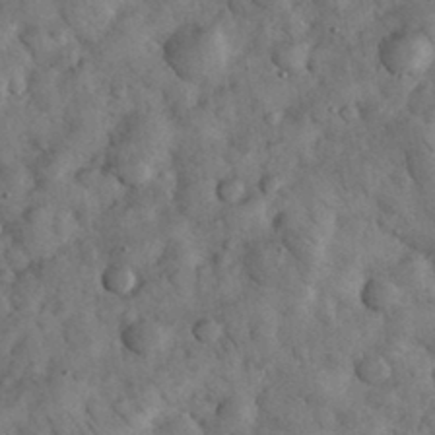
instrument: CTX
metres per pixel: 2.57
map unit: eHh
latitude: 33.2915
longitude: -68.6680
